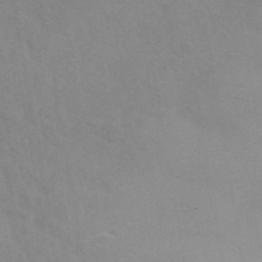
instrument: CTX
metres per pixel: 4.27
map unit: ANa
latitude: 42.2523
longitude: 53.8422
